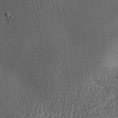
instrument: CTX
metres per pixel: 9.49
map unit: lAa
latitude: -7.8800
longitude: -124.8002
